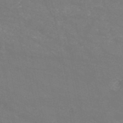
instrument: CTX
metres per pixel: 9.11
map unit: HNb
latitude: -54.0661
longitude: -38.2333
